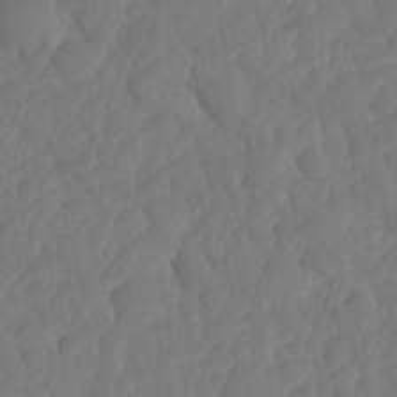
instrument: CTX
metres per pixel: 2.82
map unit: HNhu
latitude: -24.9731
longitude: 50.0283
